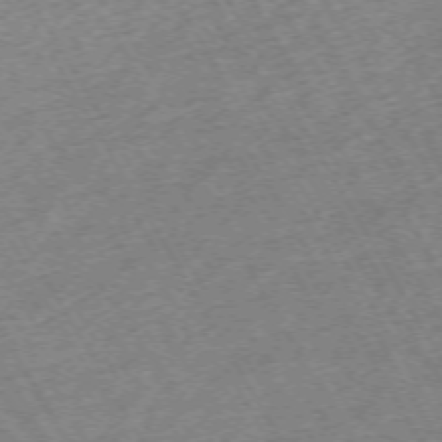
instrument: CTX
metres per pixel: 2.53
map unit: Hpe
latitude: -71.8422
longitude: 9.3321
